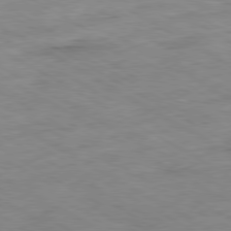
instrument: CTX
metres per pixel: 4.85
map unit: Ap
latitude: -80.4818
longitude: -74.2900
